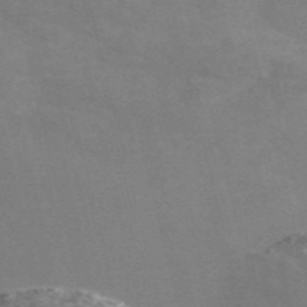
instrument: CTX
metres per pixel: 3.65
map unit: Nve
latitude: -58.1416
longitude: 63.5966
